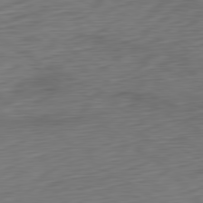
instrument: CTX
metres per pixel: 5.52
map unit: Ap
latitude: -80.8786
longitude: -68.1956
